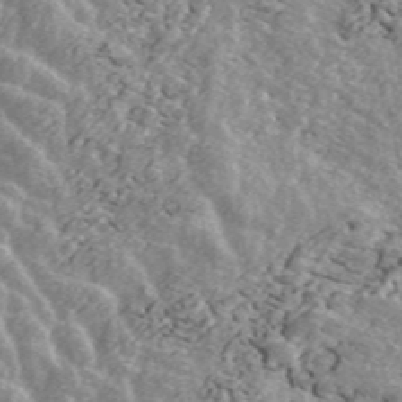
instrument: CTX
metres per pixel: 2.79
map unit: ANa
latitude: 45.3293
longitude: 38.6140
